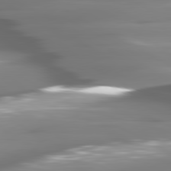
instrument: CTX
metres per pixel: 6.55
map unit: lApd
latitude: 80.7624
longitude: -144.8758
